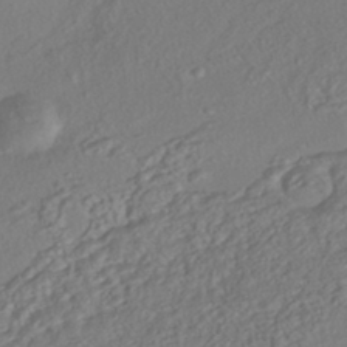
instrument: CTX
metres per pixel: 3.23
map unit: HNhu
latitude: -41.4832
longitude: 108.1228
